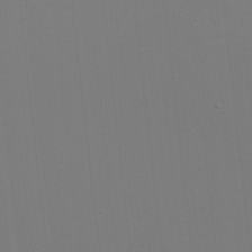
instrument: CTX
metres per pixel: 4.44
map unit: eHh
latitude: -5.9367
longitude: -83.4237
